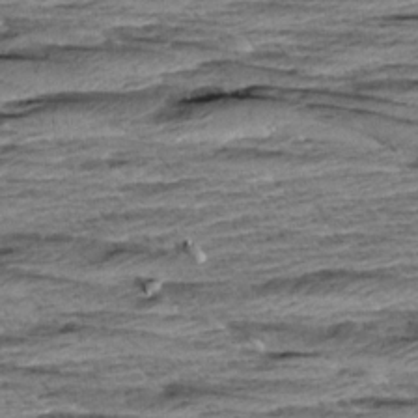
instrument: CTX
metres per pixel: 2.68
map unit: Aa
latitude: 8.7435
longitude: -137.5560
